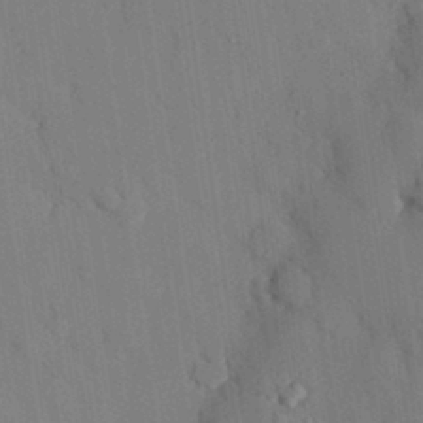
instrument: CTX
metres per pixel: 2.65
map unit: eHh
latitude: 27.0836
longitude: -79.8395
